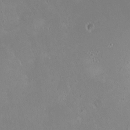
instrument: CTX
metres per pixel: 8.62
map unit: HNhu
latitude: 5.0080
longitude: 8.1795
